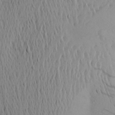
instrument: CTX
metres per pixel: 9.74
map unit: Aa
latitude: 24.6868
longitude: -147.2915
